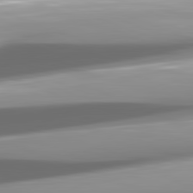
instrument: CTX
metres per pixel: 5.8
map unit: lApd
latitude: 82.3656
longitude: -147.8962
